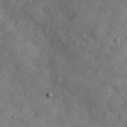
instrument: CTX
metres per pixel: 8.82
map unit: Htu
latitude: -6.6518
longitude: 160.1606
